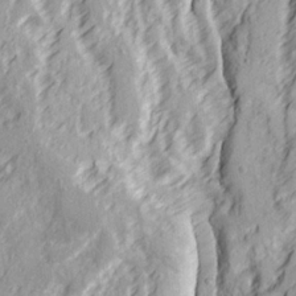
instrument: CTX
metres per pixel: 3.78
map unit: Ave
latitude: 22.4034
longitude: -132.5168
